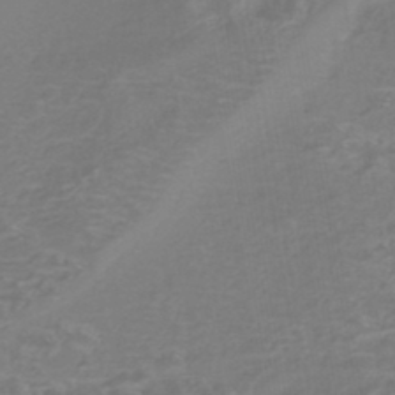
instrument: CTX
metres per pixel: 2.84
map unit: Nhe
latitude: -45.4077
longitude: 153.0675
